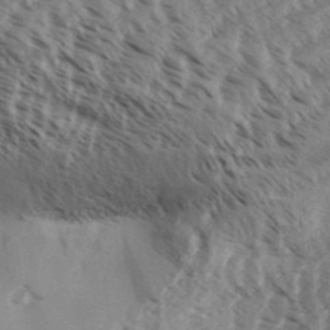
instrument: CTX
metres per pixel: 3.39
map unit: Aa
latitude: 32.5357
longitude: -139.2348
